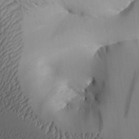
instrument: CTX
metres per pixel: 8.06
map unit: Aa
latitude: 25.7260
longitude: -129.5371
